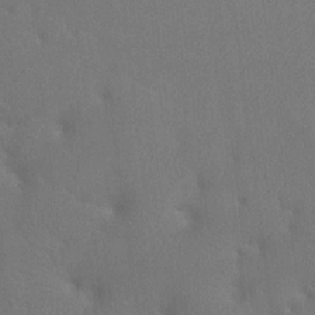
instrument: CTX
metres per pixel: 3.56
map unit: Ht
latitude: -7.9367
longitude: -33.9906
